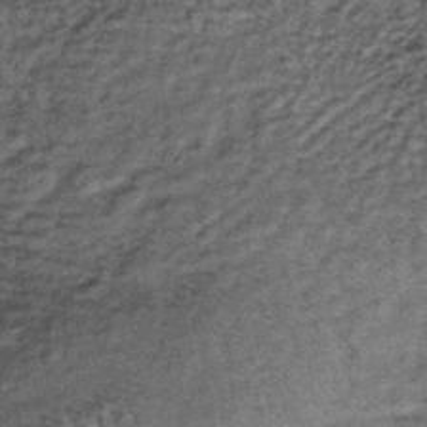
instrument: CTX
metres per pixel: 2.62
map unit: lHb
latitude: -38.7085
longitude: 66.0472
